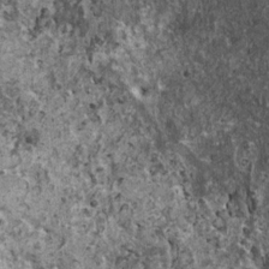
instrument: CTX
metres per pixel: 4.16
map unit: HNhu
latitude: 0.2144
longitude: 3.5966
